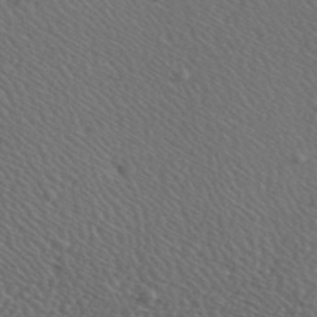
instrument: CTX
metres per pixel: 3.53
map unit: lHvf
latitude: 37.6883
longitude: -87.3481
